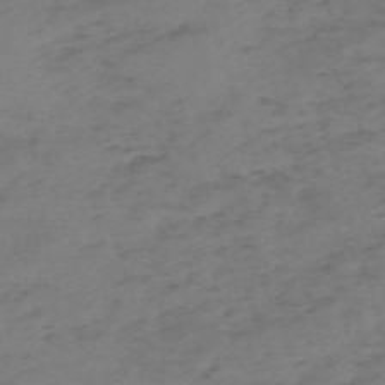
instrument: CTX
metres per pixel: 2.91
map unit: eHh
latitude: -61.8989
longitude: 51.3699
